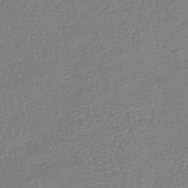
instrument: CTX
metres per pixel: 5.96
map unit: HNhu
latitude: -40.1606
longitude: 102.7463
